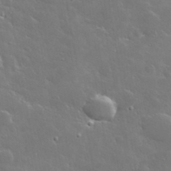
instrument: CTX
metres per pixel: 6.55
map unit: lHvf
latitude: 36.3279
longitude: -91.5938
